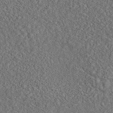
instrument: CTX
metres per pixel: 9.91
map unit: eAb
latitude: 43.5749
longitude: 116.6707
